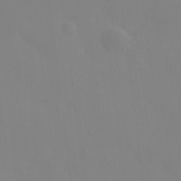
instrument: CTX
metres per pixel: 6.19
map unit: Htu
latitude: -15.1809
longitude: -47.5749
